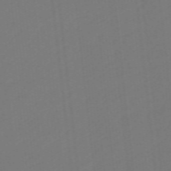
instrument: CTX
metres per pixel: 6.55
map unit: eHb
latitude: -49.4266
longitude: 83.5777
